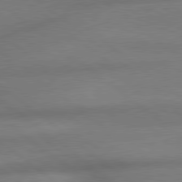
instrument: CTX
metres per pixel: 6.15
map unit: lApd
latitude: 79.5749
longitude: -166.9324
